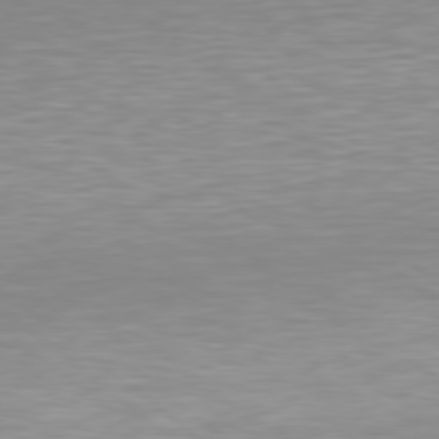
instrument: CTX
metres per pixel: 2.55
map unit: Hpe
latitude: 78.3468
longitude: -172.9135
